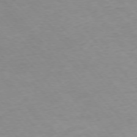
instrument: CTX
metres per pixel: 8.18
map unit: Ap
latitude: -76.1039
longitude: -88.8758
